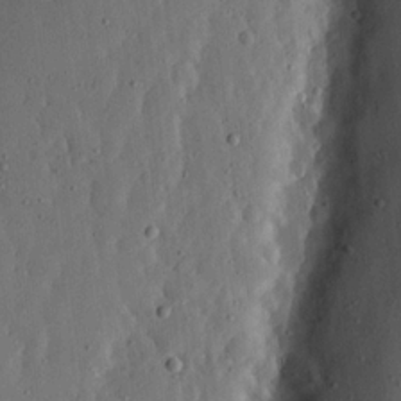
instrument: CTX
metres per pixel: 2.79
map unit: lHvf
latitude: 19.2537
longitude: -114.7813
